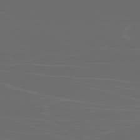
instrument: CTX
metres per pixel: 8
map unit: Ap
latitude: -78.5762
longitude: -70.2522
